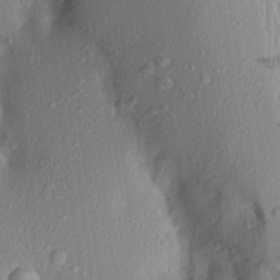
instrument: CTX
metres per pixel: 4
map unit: Aa
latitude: 19.6694
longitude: -146.7436
